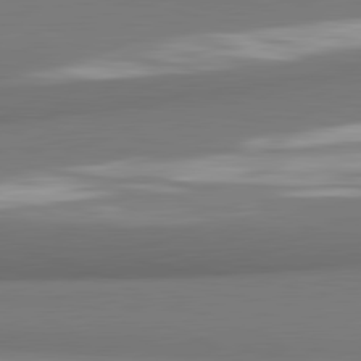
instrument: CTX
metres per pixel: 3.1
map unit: lApd
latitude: 81.7827
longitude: 176.6519
